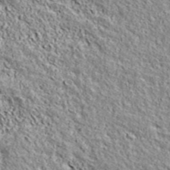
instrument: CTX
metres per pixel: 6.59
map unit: ANa
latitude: 42.9514
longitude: -88.3657
